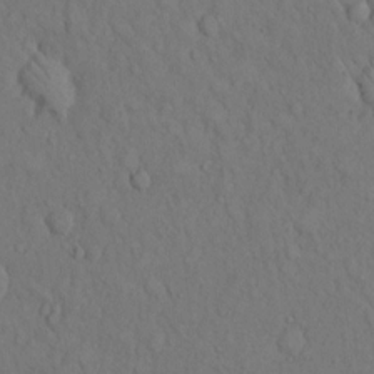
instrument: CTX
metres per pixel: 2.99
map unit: eHh
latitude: 13.9528
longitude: -61.8961
